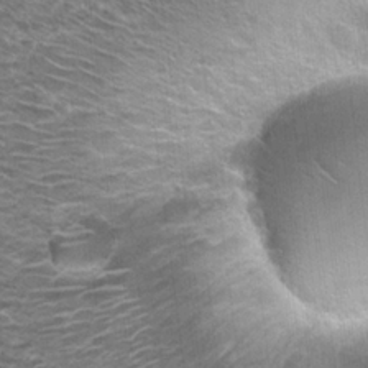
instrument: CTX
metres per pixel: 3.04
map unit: Hto
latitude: 19.8016
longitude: -37.4805
